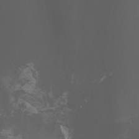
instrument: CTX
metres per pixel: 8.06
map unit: Aa
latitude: -7.7288
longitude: -77.7638
